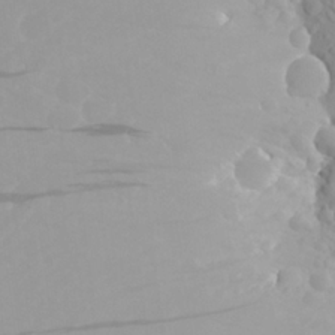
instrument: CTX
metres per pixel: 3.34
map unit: Aa
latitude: 26.9136
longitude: -144.5357
